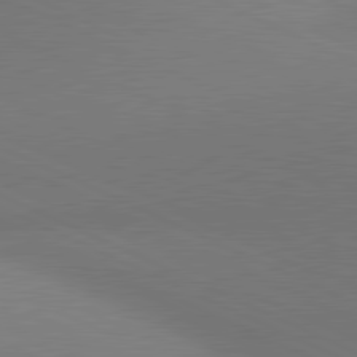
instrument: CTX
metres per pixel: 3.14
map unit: lApd
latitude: 81.1025
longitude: 144.1039
